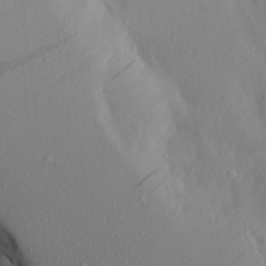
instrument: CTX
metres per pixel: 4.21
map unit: Aa
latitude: 19.4615
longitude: -144.2333
